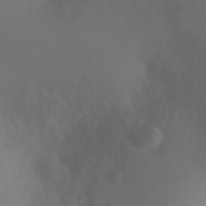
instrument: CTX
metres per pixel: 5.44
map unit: Ht
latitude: -4.6707
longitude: -26.2712
